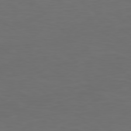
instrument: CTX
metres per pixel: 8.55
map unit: Ap
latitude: -78.5951
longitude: -79.5560
